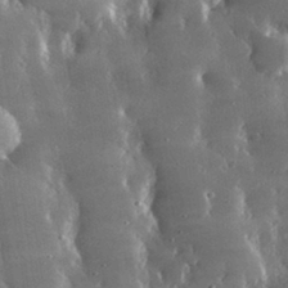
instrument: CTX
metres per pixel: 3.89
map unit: lHvf
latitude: 31.2537
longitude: -92.1389
